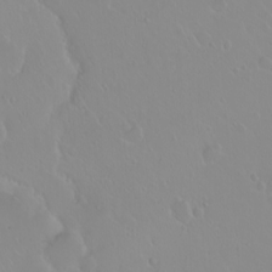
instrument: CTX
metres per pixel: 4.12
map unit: eHh
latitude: 1.7260
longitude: -54.7624
